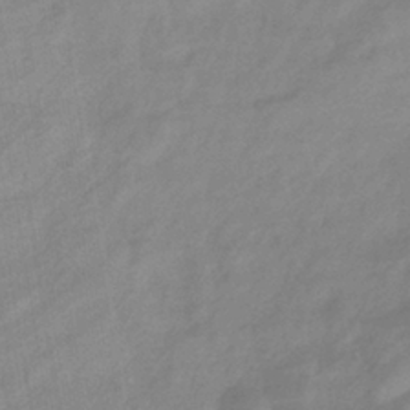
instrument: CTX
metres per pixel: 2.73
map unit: eHb
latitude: -37.5021
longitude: 78.5951
